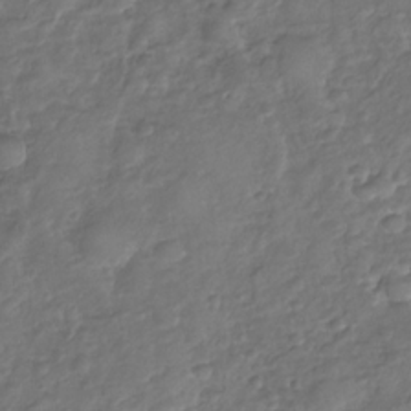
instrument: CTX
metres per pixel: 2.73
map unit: Nhu
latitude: -30.8408
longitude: -61.0458
